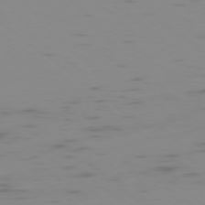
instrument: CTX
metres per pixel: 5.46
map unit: Ap
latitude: -78.1983
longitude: -65.5938
